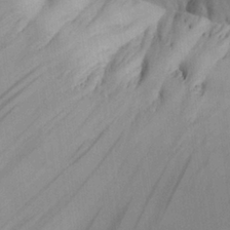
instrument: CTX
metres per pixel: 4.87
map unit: Aa
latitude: 26.3845
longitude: -128.6679
